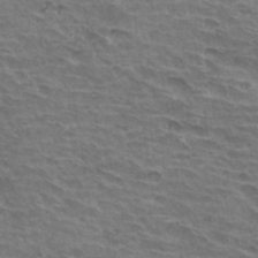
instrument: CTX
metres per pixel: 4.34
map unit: Hto
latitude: 33.8205
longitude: -43.0270
